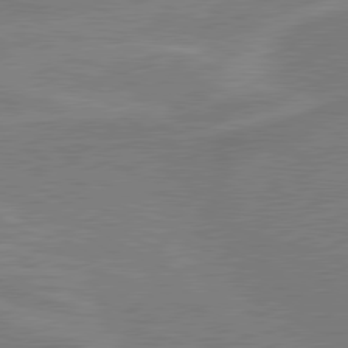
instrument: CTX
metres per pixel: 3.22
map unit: lApd
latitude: 80.3089
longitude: 128.2551
